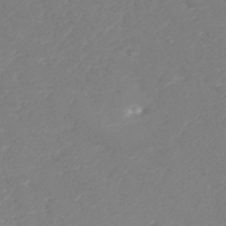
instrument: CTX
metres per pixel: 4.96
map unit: ANa
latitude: 40.8569
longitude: 25.7666
